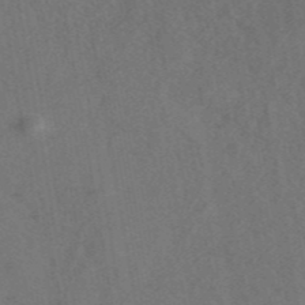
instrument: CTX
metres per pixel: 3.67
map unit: ANa
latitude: 43.9339
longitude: 30.4629
